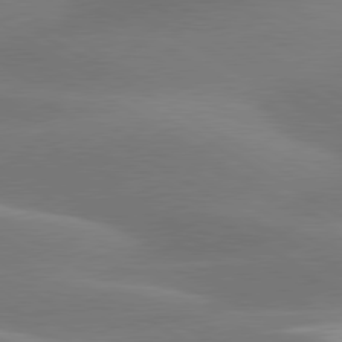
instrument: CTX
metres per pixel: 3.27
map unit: lApd
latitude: 79.9339
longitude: -88.5546
